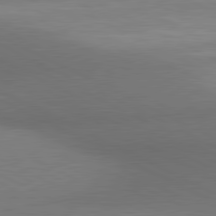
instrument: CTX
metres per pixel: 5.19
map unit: lApd
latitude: 80.9892
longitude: 139.2754
